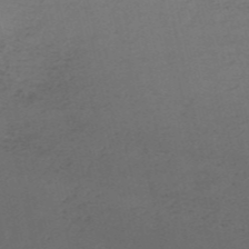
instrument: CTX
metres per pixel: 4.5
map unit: HNb
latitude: -53.7477
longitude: -42.1011
